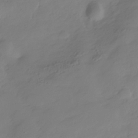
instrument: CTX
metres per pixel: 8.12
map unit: Hve
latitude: -31.1242
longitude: 89.6722
